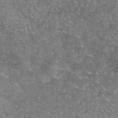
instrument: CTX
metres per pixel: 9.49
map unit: eAb
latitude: 45.8961
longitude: 123.5777
